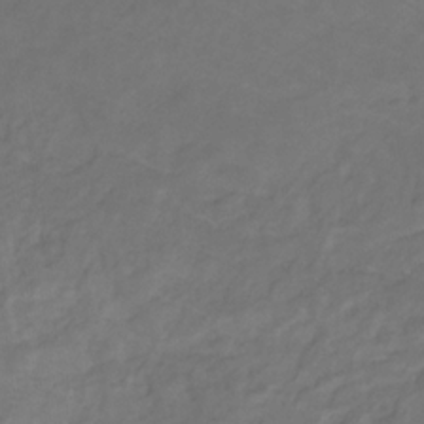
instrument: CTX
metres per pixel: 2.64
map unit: lHb
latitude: -31.0108
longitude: 65.4644
